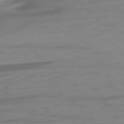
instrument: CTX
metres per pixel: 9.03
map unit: Ap
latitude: -76.5007
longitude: -77.8583
